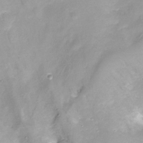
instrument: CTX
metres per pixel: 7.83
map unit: Ht
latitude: -16.2362
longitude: -42.4601
